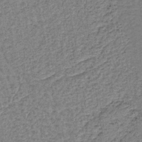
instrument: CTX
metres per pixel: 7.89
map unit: lHb
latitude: -40.3684
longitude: 63.0486
